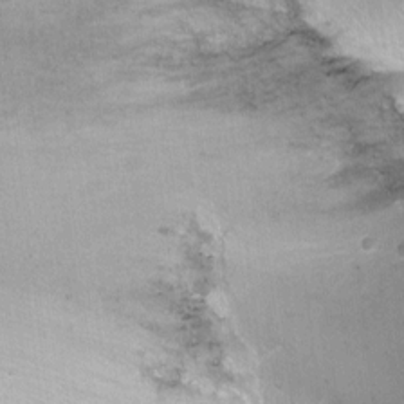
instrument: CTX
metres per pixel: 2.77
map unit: Ht
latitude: -5.4265
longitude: -36.1956
